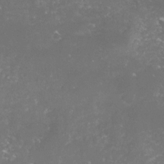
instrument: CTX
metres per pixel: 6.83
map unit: lHvf
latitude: -15.5210
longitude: -98.0444
